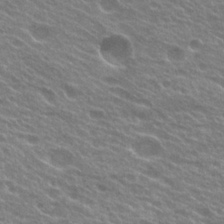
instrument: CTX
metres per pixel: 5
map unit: Hto
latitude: 25.1214
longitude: -37.8961
